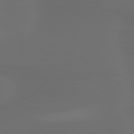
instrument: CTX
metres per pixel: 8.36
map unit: lApd
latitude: 80.0633
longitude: -117.9528
